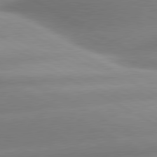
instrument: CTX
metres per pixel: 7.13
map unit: lApd
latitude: 80.4412
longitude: -158.1956
